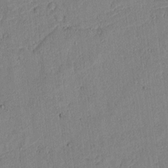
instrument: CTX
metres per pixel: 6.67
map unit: lAvf
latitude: 6.8002
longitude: 168.8597
